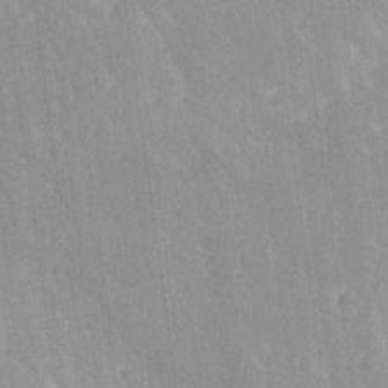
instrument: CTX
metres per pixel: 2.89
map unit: Ave
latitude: 19.9528
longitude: -136.8191
